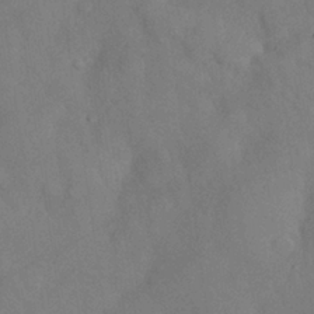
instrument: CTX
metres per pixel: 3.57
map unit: Nhu
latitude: 26.9136
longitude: -70.3467
